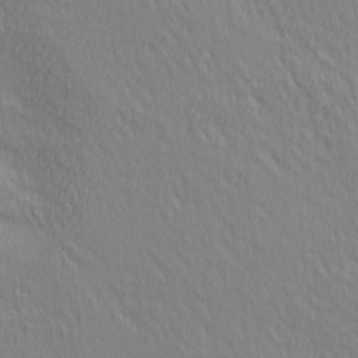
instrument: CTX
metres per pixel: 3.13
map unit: lAa
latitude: 3.6316
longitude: -115.1781
